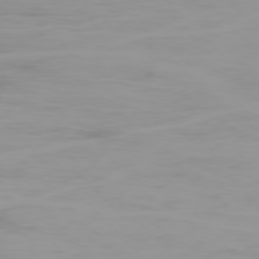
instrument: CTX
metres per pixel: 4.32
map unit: Ap
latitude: -77.2376
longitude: -73.1781
